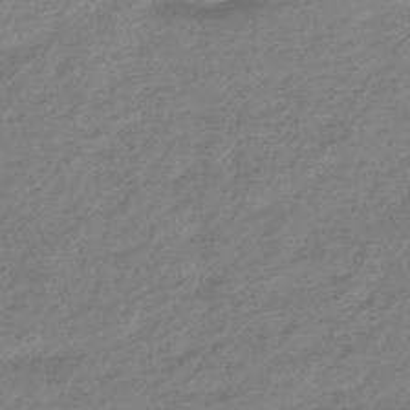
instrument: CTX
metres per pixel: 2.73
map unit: HNhu
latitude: -44.6330
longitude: 93.5966
